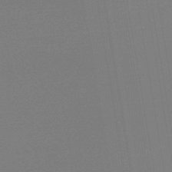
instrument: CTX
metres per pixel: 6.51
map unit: lHb
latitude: -46.0850
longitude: 59.2375
